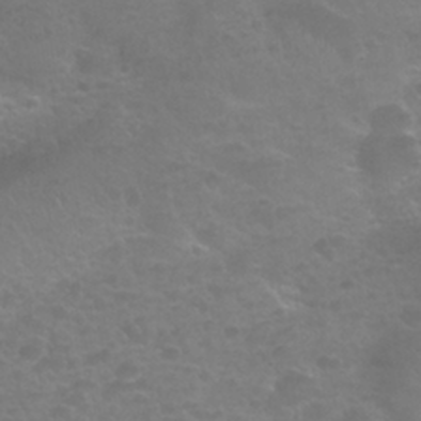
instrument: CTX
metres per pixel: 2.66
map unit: Nhu
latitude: 25.7071
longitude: -52.9892
